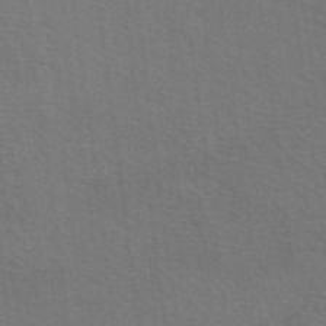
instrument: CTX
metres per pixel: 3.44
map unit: eAb
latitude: 51.0269
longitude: 113.1242
